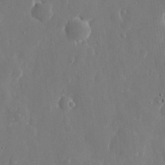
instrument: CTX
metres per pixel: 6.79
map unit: eHh
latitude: 10.5735
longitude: -71.1403
